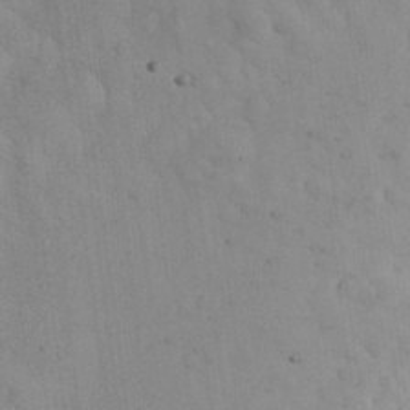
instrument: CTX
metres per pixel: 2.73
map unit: Nhu
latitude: 27.7261
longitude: -71.4615
